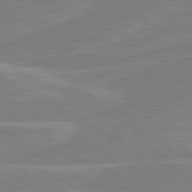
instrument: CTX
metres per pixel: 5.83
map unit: lApd
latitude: 80.8380
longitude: 122.7086
